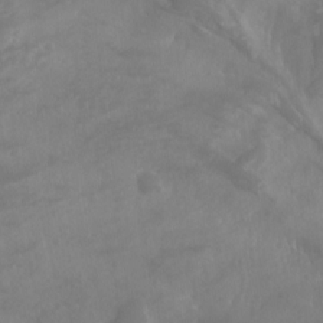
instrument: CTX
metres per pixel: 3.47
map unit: Aa
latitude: -8.4629
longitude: -78.1956
